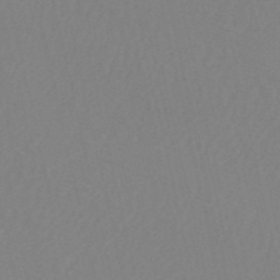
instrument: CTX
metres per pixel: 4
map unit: HNb
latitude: -52.7085
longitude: -50.4034
